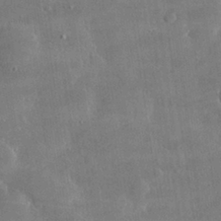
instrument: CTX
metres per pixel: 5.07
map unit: lHvf
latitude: 30.8002
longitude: -93.4237
